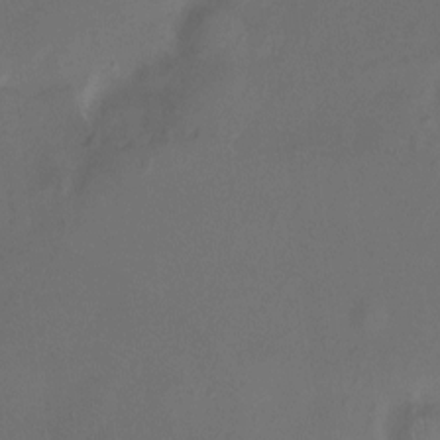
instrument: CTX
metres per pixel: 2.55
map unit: Nhu
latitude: -12.3873
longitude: -41.1592
